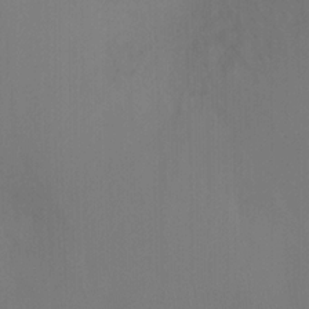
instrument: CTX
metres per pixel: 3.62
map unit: Ht
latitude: -9.0675
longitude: -31.1215
